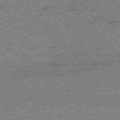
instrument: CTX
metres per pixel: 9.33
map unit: Ap
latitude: -75.9556
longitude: -71.9528
